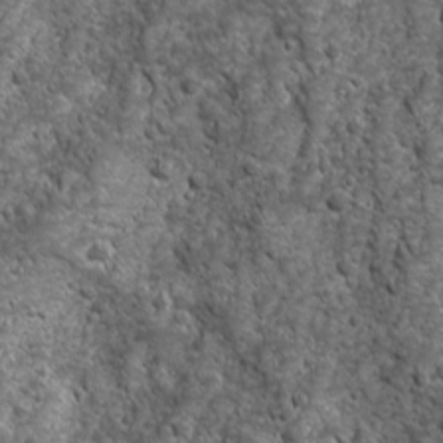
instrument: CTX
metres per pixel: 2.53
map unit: Ave
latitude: 16.3656
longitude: -132.9703
